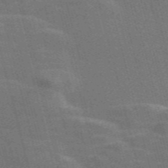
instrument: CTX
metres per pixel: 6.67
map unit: Nve
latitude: -58.5573
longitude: 62.3873
